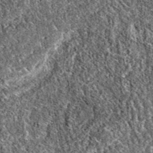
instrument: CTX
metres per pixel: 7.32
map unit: eAb
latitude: 37.7072
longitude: 111.8422
